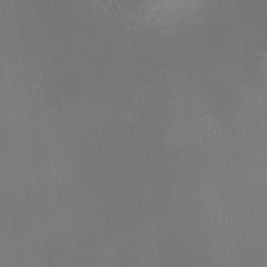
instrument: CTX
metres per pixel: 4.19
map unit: HNhu
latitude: 9.4615
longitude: 13.5210
